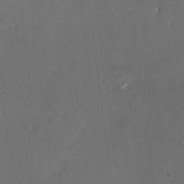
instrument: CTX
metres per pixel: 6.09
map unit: HNhu
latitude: 6.4790
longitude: 4.7463
